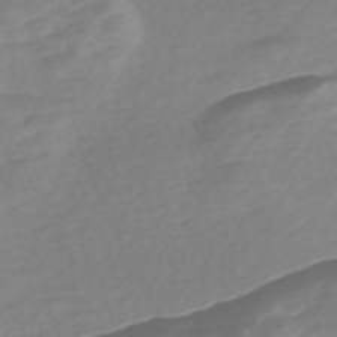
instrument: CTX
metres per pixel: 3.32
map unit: Nve
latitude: -57.7855
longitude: 57.3698
